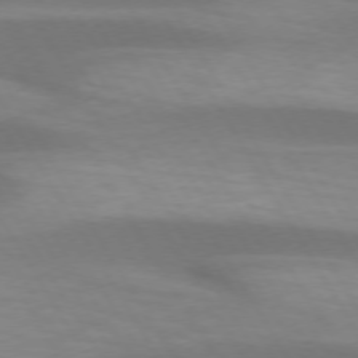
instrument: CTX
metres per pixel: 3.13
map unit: lApd
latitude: 73.2348
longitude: -53.1214
